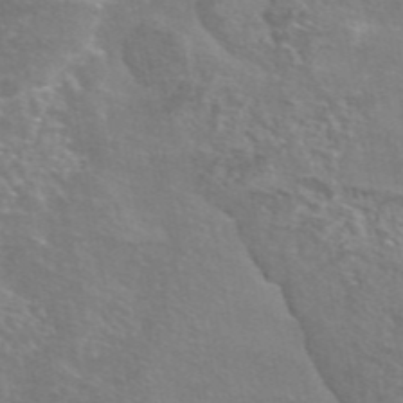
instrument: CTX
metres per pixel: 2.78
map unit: eAb
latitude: 45.3481
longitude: 106.2929
